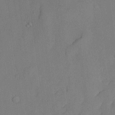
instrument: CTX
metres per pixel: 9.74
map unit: lHvf
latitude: 21.6505
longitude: 145.5966
